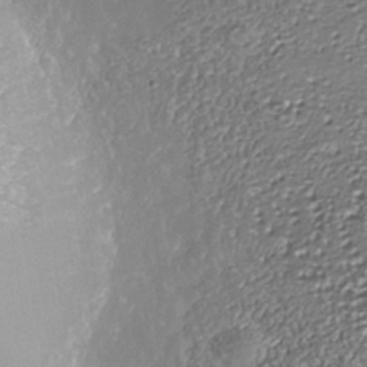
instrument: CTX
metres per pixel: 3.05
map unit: Nhe
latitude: -37.4076
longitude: -88.8191
